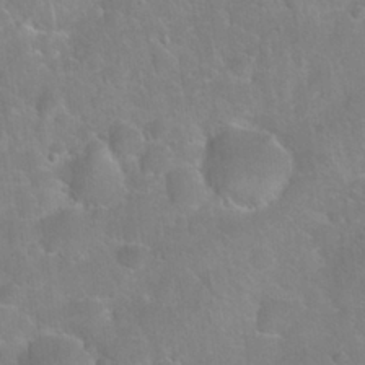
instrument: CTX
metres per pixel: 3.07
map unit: Nhu
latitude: 27.2537
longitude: -62.1011
